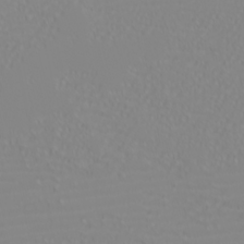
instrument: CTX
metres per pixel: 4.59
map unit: eHh
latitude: -6.1417
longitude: -85.1781
